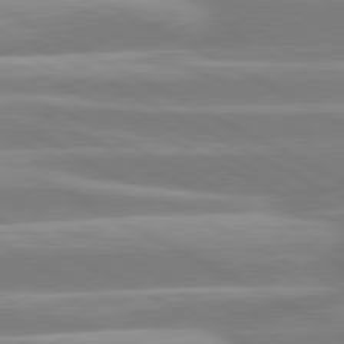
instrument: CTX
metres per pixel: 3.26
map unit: lApd
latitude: 80.7435
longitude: -134.6112
